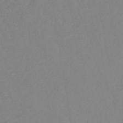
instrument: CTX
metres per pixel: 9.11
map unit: ANa
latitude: 40.5545
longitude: 22.2173
